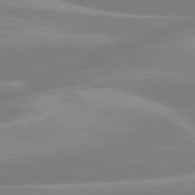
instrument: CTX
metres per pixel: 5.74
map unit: lApd
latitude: 80.2333
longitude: -134.3656
